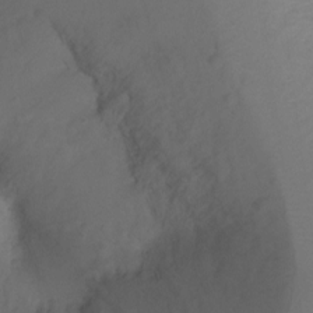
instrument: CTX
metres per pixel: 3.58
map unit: Ht
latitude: -11.1998
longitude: -35.4426
